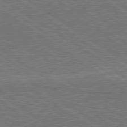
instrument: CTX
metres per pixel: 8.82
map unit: lApd
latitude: 79.6694
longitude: 165.9556
